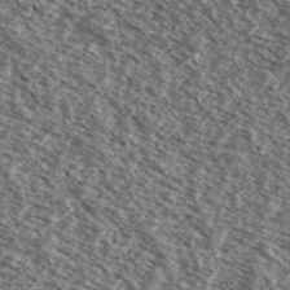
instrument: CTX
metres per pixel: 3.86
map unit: Ave
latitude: 38.1578
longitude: -108.9702
